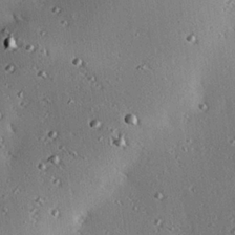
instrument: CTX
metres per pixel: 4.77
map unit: eHh
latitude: 23.2348
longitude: -90.7057
